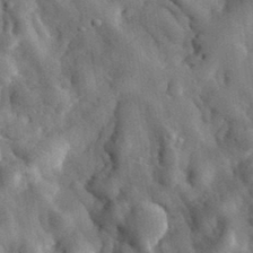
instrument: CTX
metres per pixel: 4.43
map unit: eHh
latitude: 32.4601
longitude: -77.9717
